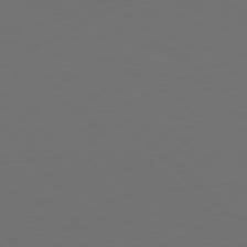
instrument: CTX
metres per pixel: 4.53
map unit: Hpe
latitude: 78.5735
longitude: -175.8206
